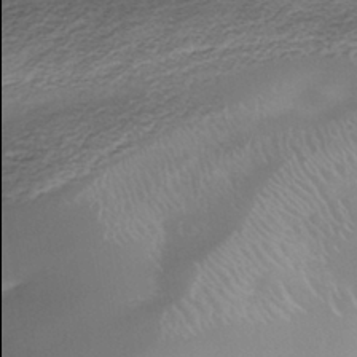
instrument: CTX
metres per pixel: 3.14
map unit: Nhe
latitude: -40.7274
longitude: -109.9906
